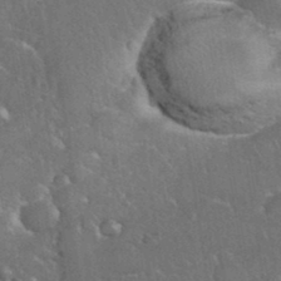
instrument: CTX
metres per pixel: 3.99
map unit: eHh
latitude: 36.9136
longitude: -61.8394
